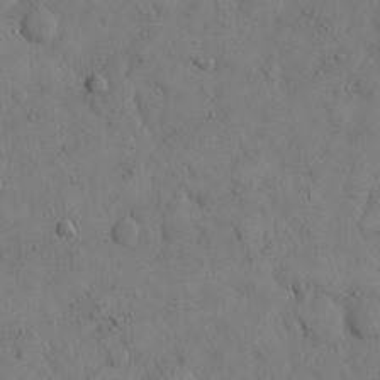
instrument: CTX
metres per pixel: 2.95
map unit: eHh
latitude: 14.1767
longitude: -67.2914
